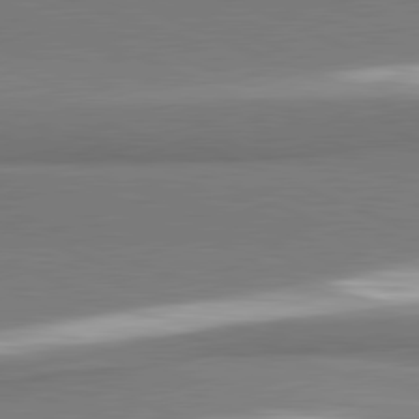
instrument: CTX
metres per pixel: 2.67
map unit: lApd
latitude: 81.6694
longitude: 165.5588
